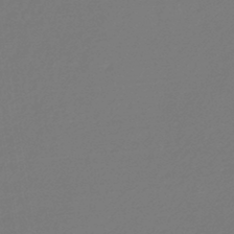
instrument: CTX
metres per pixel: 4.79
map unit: lHb
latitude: -45.4077
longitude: 59.8989
